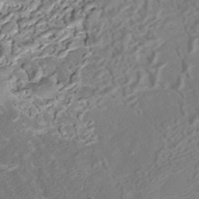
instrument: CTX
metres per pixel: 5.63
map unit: ANa
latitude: -38.1228
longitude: 97.7856
